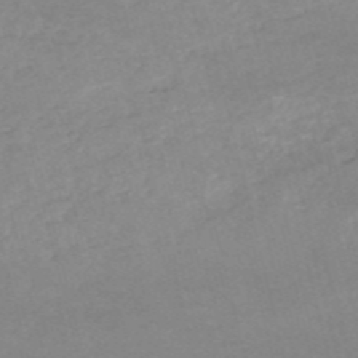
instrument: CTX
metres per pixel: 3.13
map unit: HNb
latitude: -53.5777
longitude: -36.3279
